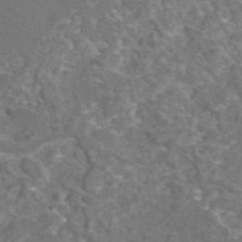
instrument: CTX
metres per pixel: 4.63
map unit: eAb
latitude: 46.4601
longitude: 107.2943
